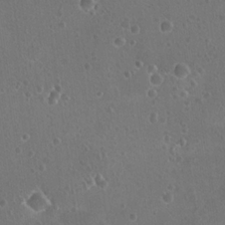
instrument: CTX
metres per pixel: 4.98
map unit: Nhu
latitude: 17.5560
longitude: -32.8569
